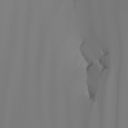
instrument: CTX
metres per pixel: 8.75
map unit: Nhu
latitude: -6.3495
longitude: -93.3103
